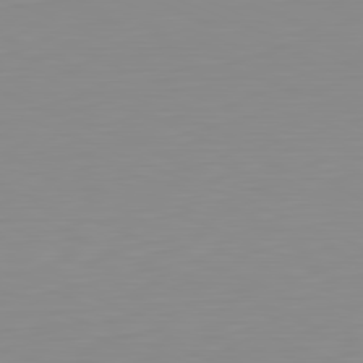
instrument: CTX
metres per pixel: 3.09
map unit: Hpe
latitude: -82.1228
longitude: 17.0865
